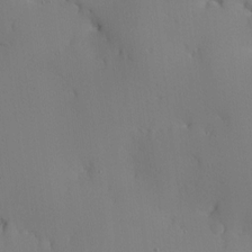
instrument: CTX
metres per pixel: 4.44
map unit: Ave
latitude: 12.4223
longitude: -101.4238
